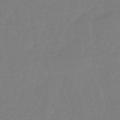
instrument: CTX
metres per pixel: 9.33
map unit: lHb
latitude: -49.0865
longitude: 78.7274
